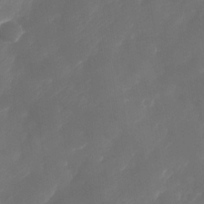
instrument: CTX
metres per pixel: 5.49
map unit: Nhe
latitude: -34.1039
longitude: -144.9136
